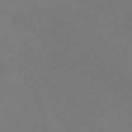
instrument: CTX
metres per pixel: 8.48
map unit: Nve
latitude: -59.8233
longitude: 63.4832
